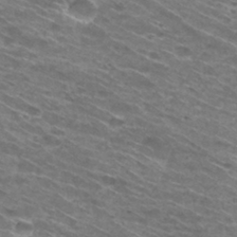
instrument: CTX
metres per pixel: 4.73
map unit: Hto
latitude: 30.7813
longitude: -46.1011
